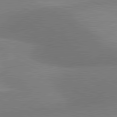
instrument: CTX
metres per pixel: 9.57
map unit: lApd
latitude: 80.8380
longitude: 126.3495
